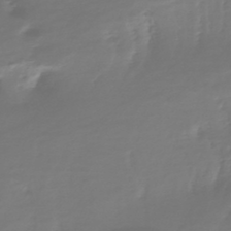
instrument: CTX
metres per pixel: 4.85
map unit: HNhu
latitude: -44.7463
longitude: 98.8030
